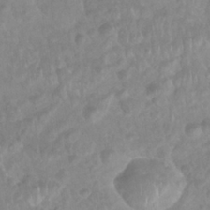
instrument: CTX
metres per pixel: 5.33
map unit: Nhu
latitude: 27.2537
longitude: -62.7436
